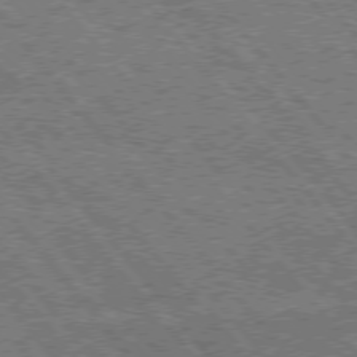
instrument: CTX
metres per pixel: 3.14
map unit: Hpe
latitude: 75.0081
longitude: -150.3845
